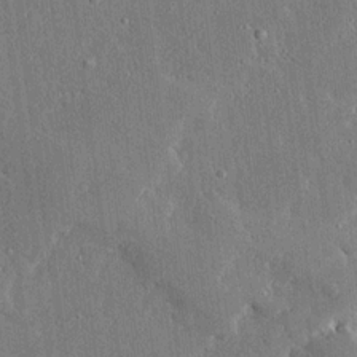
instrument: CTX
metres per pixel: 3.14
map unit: Ave
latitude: 16.9514
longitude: -139.7639
